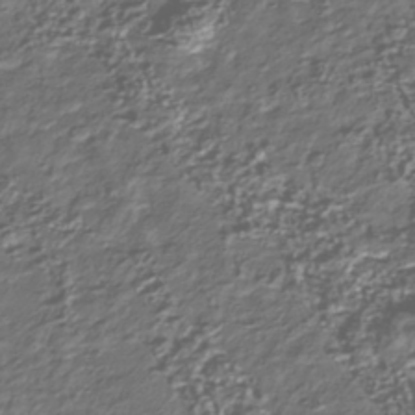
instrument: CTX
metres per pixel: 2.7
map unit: Nhu
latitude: -39.8045
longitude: -81.9717
